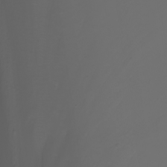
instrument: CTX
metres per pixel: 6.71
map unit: Nhu
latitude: -7.7666
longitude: -82.0822
